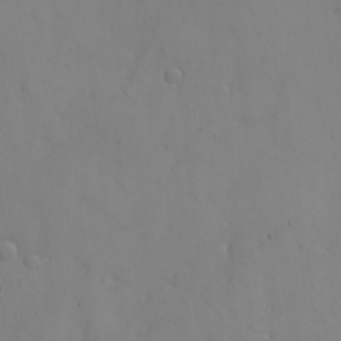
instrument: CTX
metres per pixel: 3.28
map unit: eHh
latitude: -9.4643
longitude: -65.8961
